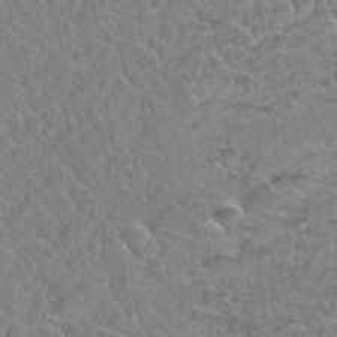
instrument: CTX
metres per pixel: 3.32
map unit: Hto
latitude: 35.7071
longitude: -48.4412
